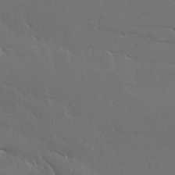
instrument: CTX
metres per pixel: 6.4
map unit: Ave
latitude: 15.8584
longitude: -139.3293
